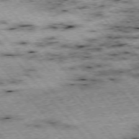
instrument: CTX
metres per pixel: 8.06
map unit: Hpe
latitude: -76.1039
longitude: -21.1592
